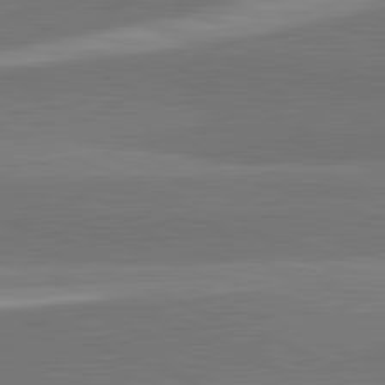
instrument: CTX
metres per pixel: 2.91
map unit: lApd
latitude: 82.3845
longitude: 151.6155
